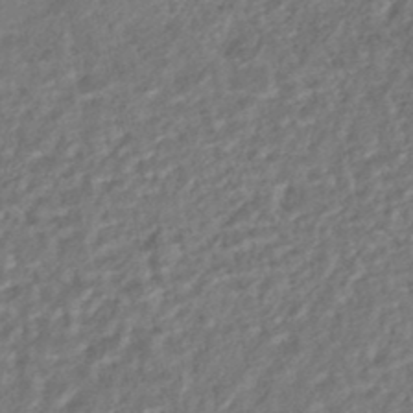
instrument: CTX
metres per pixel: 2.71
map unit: HNhu
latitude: -44.1417
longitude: 101.8233
